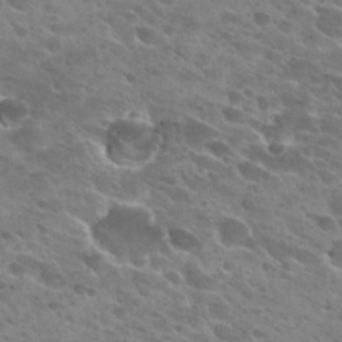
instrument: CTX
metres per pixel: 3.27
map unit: Hto
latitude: 26.8758
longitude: -42.0444
